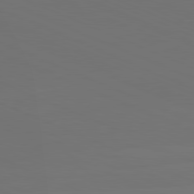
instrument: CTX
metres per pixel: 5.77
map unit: Hpe
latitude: -82.0850
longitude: 19.9178
